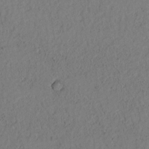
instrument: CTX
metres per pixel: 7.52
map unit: lAvf
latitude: 7.8772
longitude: 164.5385
